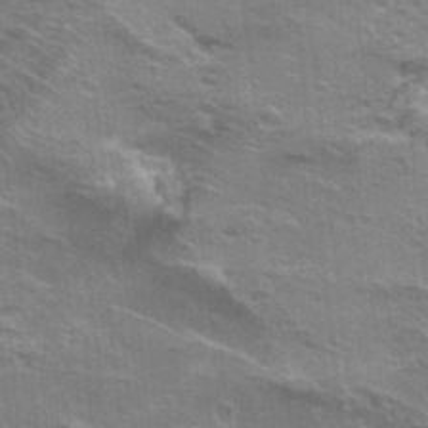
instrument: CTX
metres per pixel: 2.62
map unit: Hto
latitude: 22.8569
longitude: -41.8772
